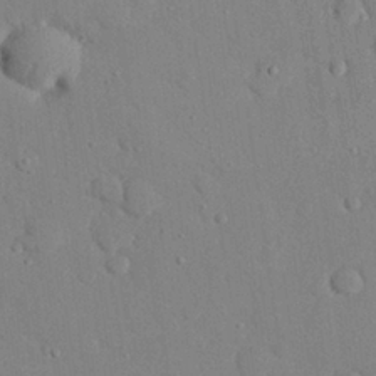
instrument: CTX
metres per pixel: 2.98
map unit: eHh
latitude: 27.2915
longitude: -79.4049
